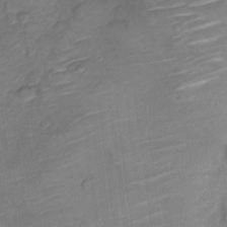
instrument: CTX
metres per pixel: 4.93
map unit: Nve
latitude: -18.5952
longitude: 107.2565
